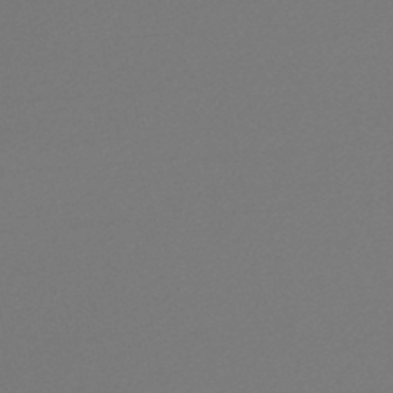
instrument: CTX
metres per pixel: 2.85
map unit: lHb
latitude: -47.0486
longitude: 66.4629
